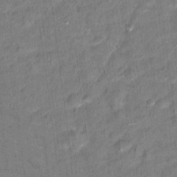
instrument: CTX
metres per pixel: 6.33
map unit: Hto
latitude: 14.6680
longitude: -39.3671
